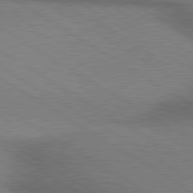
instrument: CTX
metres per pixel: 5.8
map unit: lApd
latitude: 80.0822
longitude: 164.4818
